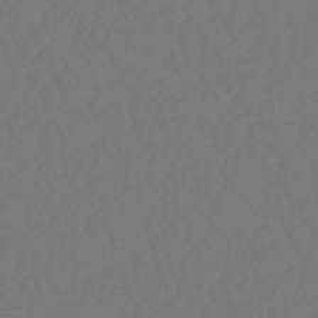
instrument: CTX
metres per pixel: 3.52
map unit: lHb
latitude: -46.5951
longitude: 65.7100
